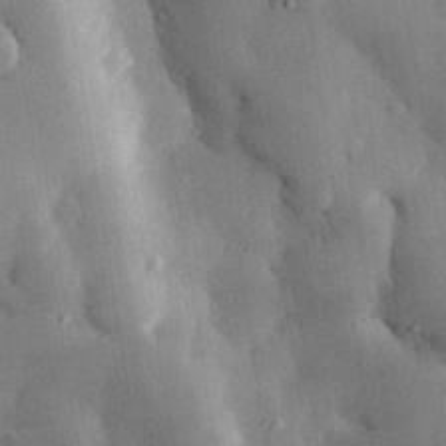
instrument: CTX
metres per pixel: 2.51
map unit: eHh
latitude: 29.8961
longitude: -79.6883
